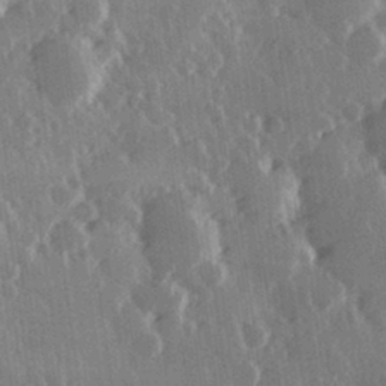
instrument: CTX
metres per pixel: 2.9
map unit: Hve
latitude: 28.0633
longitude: 148.1417
